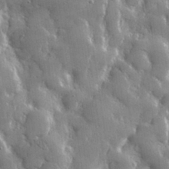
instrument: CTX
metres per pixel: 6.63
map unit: lHvf
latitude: 31.7261
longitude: -92.3278
